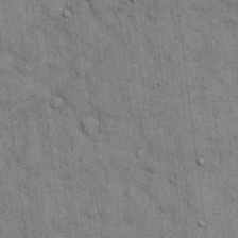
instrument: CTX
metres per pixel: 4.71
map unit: eHh
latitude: 15.6127
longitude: -62.4979
